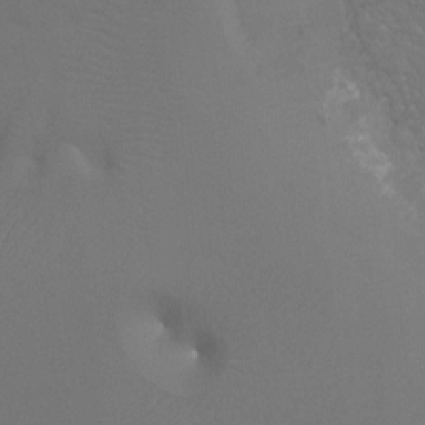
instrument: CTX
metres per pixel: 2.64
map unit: Ht
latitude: -7.9556
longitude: -33.1592
